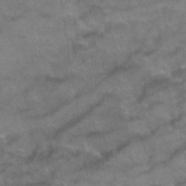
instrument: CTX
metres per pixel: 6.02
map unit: Hto
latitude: 38.9703
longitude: -42.3467
